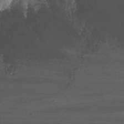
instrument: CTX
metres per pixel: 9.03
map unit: Nhu
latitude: -9.6155
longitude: -46.8191
